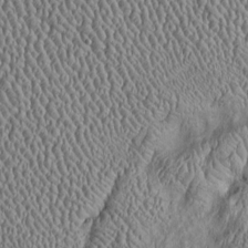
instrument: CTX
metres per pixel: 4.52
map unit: Htu
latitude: -7.0297
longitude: 157.3510
